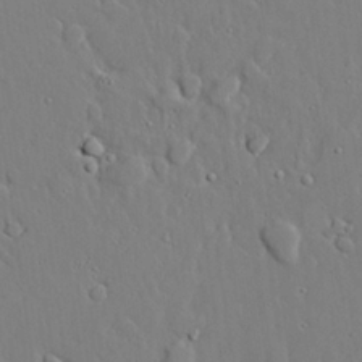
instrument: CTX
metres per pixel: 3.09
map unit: lAvf
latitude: 24.5734
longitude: -110.5546
